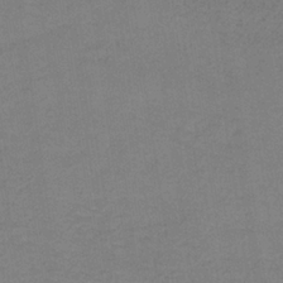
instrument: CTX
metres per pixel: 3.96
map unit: HNb
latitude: -34.4251
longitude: 54.4629
